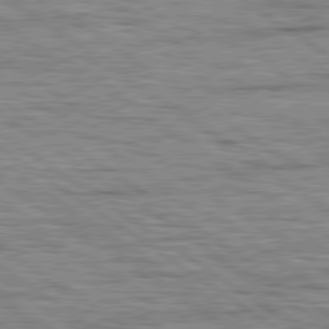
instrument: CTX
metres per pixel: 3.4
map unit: lApd
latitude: 79.5371
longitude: -141.5560
